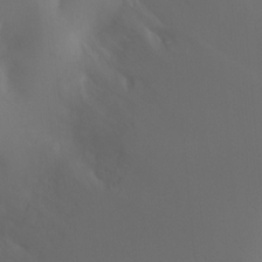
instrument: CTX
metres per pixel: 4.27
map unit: Ht
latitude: -8.9353
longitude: -46.0633
